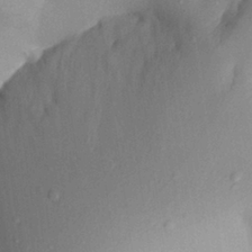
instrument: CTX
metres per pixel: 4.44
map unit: Aa
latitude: 28.1389
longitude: -135.7449
